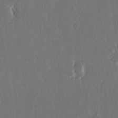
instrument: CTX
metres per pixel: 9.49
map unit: eHh
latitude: 15.5749
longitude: -72.6680
